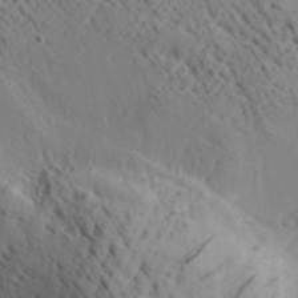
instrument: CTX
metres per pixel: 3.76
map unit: Aa
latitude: 19.3103
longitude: -140.4790
